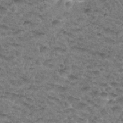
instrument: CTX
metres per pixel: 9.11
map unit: Hto
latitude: 33.4426
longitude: -48.5357
